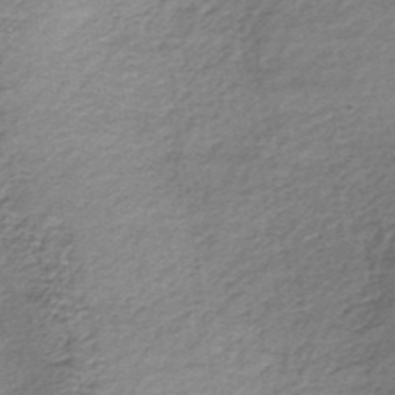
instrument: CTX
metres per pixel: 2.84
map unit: lHb
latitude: -36.5007
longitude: 60.6518
